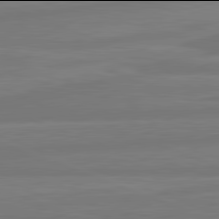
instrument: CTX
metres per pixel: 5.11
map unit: lApd
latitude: 81.9906
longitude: -175.4615
